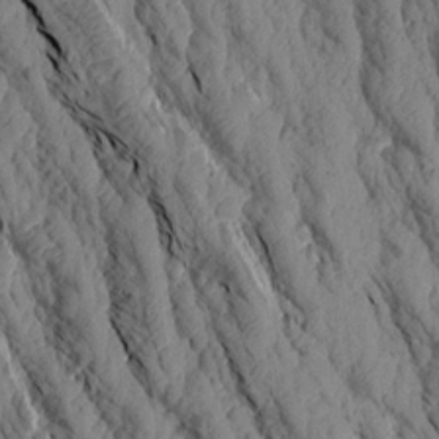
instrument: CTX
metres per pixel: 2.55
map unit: Aa
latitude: 17.3860
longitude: -145.9717
